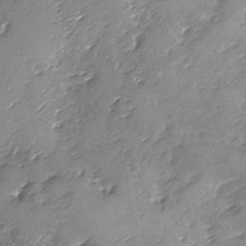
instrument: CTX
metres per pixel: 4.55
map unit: Ave
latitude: -8.4818
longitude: -117.8394
